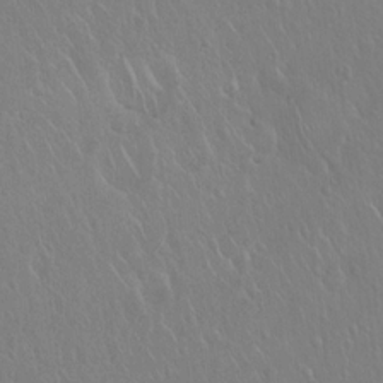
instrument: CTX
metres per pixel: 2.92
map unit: Hto
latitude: 18.1389
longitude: -57.7827
